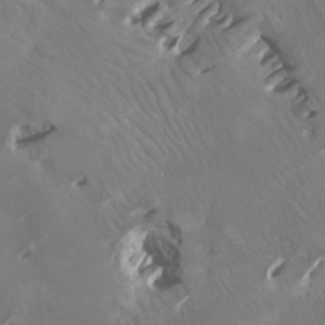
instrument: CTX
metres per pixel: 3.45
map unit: Htu
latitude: -6.3306
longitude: -71.0080
